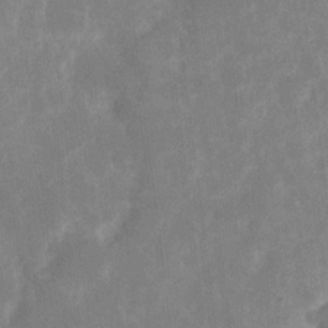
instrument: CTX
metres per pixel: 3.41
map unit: eHh
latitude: 7.2159
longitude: -69.8395
